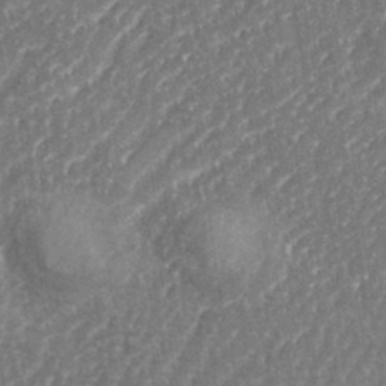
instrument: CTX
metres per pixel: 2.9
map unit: eHh
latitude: 35.3103
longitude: -134.2333
